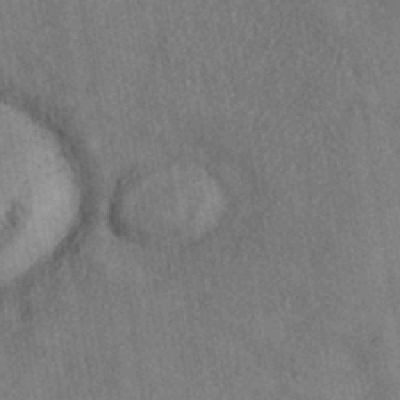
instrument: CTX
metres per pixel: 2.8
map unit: eHh
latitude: -41.9178
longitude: 120.8597
